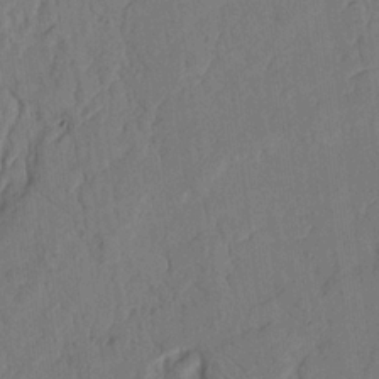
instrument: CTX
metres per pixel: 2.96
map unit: Nhu
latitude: 18.1389
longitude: -77.9339
